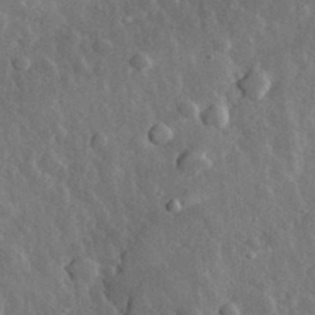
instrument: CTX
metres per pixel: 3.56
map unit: eHh
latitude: 32.8758
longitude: -80.1956
